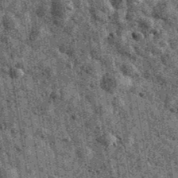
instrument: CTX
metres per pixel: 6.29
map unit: Ave
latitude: 40.1767
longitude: -106.4412
